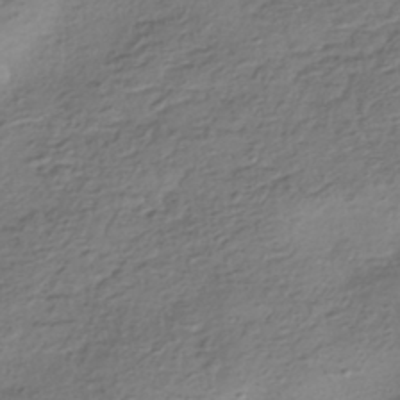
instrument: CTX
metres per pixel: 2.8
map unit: HNhu
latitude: -41.5399
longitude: 99.7666
